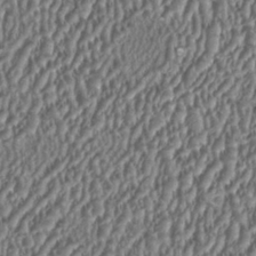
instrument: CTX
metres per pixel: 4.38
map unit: HNhu
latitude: 1.2348
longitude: 0.4062
